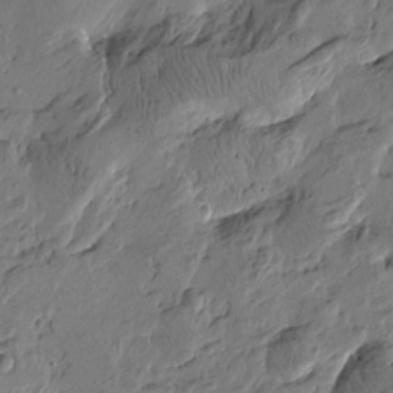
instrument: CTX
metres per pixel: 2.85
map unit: Htu
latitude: -2.9919
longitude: -178.2712
